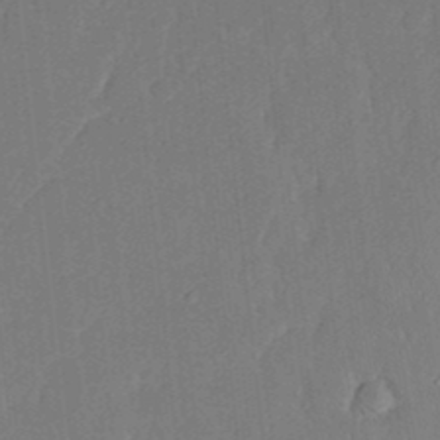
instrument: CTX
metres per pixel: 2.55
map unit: Nhu
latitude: 23.5938
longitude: -72.9136
